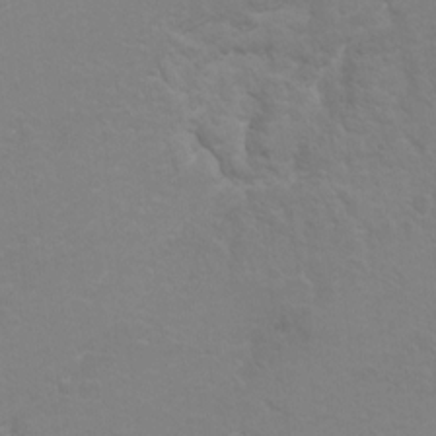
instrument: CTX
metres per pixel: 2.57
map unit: Hto
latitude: 6.8380
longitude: -31.0837
